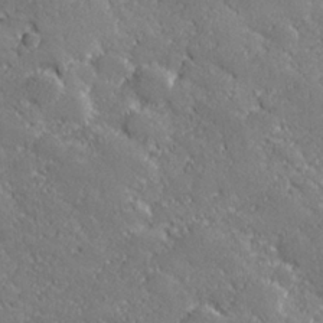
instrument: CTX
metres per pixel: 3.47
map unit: lHvf
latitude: 27.1025
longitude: 142.0472
